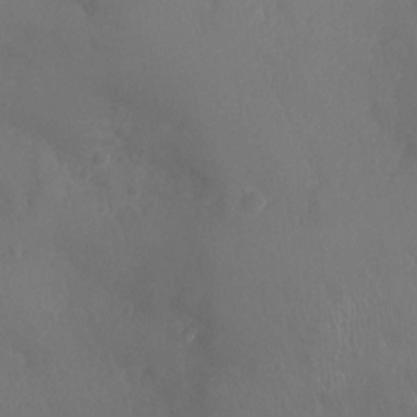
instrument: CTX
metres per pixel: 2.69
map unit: Ht
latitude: -1.2376
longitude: -17.5182
